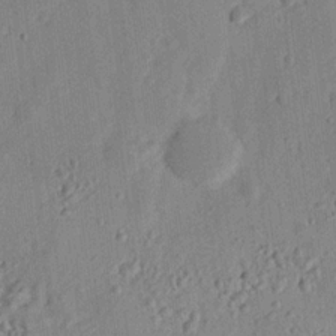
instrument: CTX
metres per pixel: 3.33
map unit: lHvf
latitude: 14.9136
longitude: 179.3698
